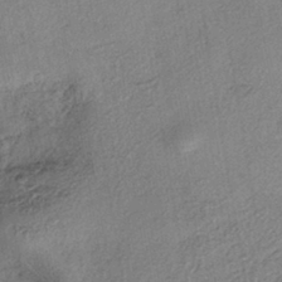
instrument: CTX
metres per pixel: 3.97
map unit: eHh
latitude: -41.9745
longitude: 120.2172
